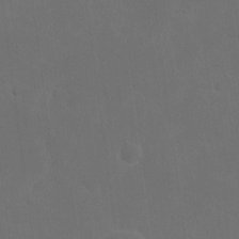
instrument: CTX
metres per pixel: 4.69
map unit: eHh
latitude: 19.0647
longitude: -66.3467
